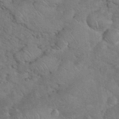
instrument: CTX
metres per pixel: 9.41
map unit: eHh
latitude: 36.8191
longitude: -64.8380
